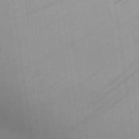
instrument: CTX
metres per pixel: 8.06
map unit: Aa
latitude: 25.9528
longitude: -137.3104
